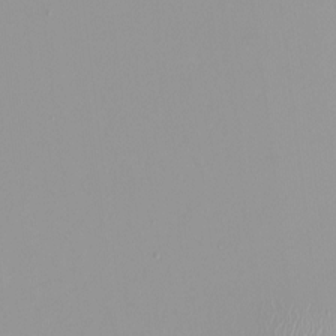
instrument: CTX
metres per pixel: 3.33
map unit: HNhu
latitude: -0.4251
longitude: -5.4615
